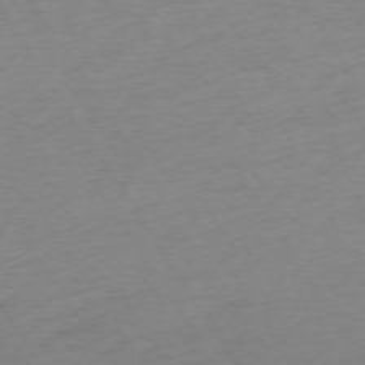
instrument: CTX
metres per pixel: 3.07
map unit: Ap
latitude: -73.5021
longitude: -68.4034
